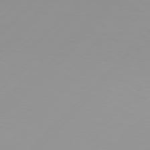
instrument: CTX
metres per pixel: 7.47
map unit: Hpe
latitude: 77.0080
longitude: -138.7624
